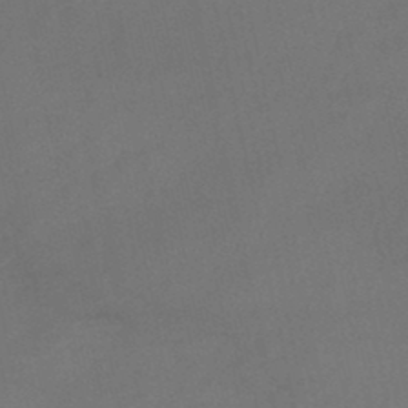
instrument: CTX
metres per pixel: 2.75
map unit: lHb
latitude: -46.0661
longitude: 61.4077
